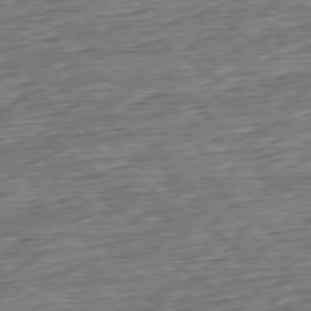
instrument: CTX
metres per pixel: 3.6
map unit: Hpe
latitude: -79.2376
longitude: 11.8422
